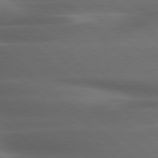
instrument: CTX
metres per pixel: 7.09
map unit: lApd
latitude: 79.1970
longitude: -117.0647
